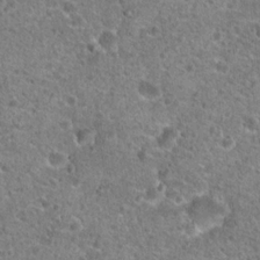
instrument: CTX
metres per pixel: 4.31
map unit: Hto
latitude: 20.8002
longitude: -42.3656
